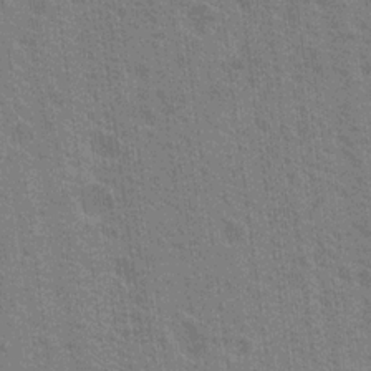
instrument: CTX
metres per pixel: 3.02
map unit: Nhu
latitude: 18.6868
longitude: -30.8380
